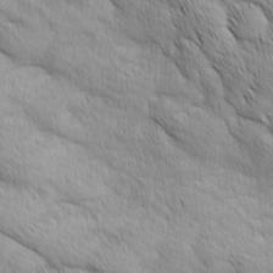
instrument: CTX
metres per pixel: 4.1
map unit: Ave
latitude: 12.5168
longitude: -106.2334
